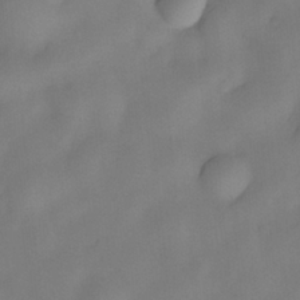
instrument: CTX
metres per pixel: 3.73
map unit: eHh
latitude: -22.3684
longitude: 15.9556
